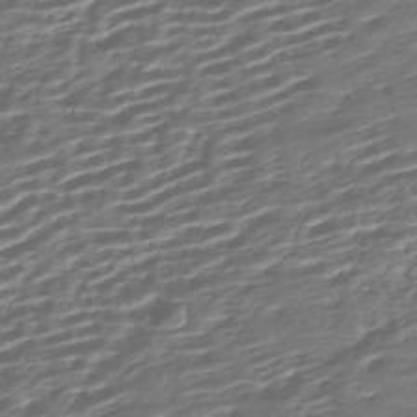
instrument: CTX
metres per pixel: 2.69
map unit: HNhu
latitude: -43.9556
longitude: 99.6722
